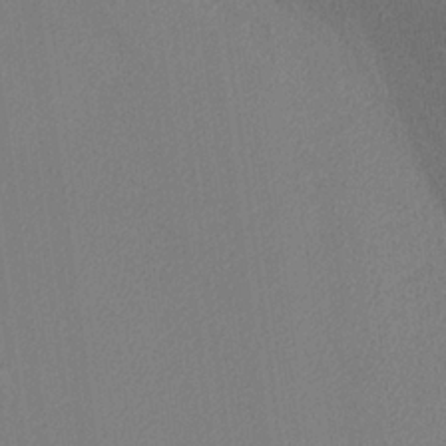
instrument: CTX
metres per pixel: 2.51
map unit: lHvf
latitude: 25.2159
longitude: 140.7085
